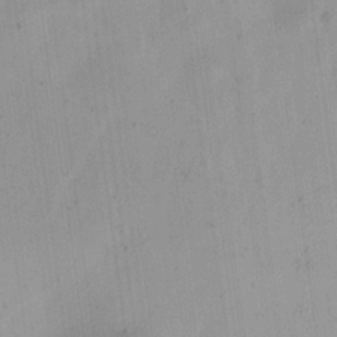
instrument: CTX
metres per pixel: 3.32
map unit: Ave
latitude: 21.4805
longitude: -137.9717
